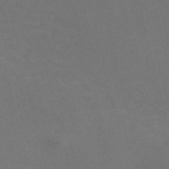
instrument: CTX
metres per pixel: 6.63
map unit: Nve
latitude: -59.3698
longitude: 63.5966
